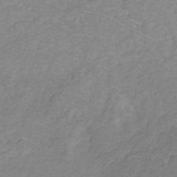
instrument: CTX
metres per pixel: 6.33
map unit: eHb
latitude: -30.6518
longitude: 64.0472
